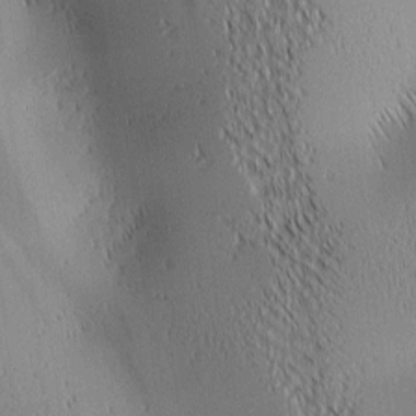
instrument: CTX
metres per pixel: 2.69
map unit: lAa
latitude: 0.9702
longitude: -116.0255
